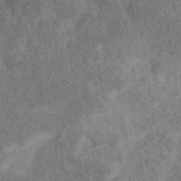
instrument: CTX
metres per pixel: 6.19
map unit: eHb
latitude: -35.1242
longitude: 76.6141
